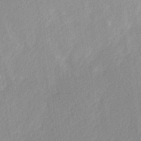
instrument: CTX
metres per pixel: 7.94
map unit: Ave
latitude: 10.2523
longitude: -106.9892
